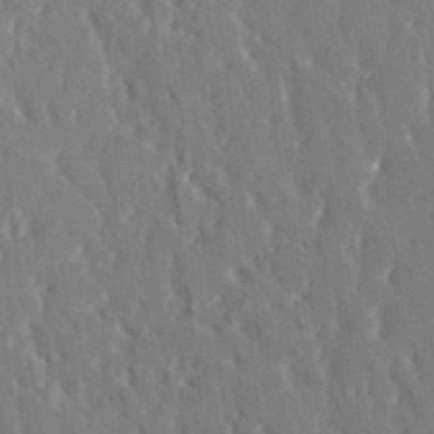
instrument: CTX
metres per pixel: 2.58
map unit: HNhu
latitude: 4.8758
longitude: 10.5574
